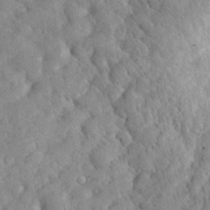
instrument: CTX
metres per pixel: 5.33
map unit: eHh
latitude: 30.7058
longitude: -71.9717
